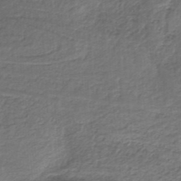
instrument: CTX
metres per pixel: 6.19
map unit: HNb
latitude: -35.0108
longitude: 59.9556
